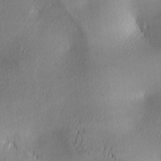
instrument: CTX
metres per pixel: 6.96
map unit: lAa
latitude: 2.2144
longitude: -117.3671
